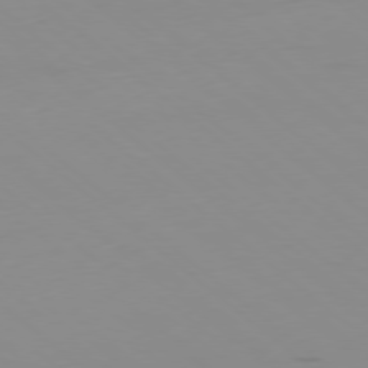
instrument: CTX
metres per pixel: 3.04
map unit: Hpe
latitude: -78.4251
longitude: 12.8408
